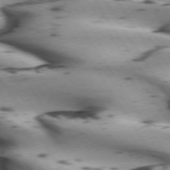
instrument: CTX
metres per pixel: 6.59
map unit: lApd
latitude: 72.7625
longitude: -53.3860
